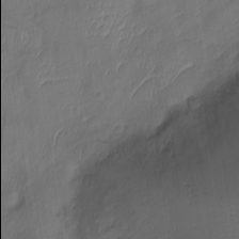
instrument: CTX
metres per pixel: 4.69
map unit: Ht
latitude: -9.6155
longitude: -21.9906
